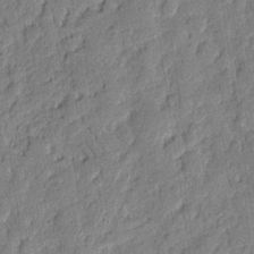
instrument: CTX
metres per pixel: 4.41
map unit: eHh
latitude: 6.8191
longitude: -75.7072
